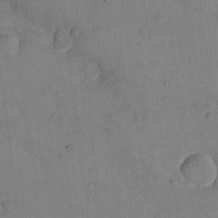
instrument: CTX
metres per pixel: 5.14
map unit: eHh
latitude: -9.5210
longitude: -67.7260
